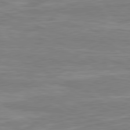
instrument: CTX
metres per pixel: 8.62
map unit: lApd
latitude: 80.6679
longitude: -173.0458
